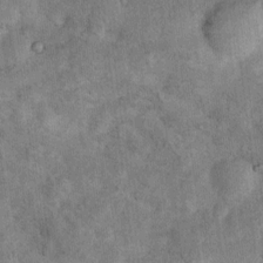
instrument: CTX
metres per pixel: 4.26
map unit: Nhu
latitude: 7.9717
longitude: -22.3278
